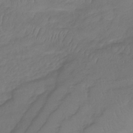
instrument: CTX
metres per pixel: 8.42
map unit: lHb
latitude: -39.3132
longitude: 70.6330
